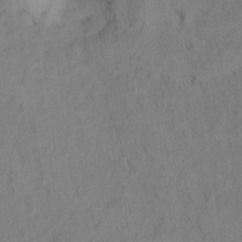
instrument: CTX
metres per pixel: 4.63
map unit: Hto
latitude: 7.2348
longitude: -37.3671
